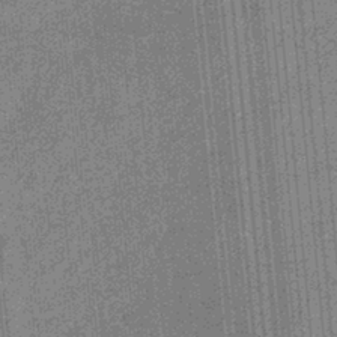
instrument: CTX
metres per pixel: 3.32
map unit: eHb
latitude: -30.9919
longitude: 73.5966
